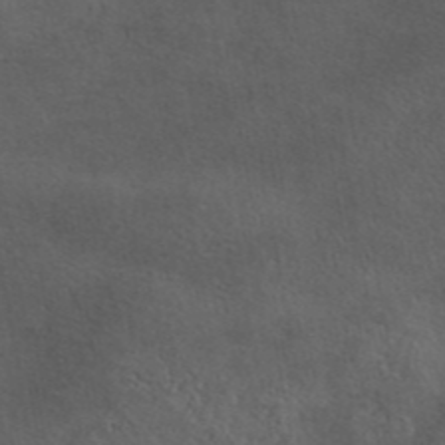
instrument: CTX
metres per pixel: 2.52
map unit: eAb
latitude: 43.9906
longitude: 103.8233
